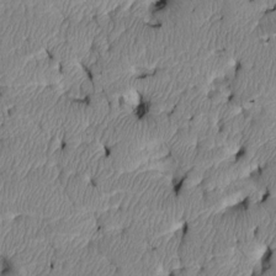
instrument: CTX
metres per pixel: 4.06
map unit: Htu
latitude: 3.6316
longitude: 149.3888
